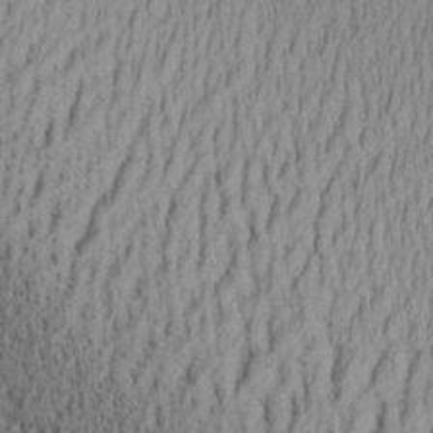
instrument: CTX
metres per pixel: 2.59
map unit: Aa
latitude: 27.6316
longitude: -136.1767
